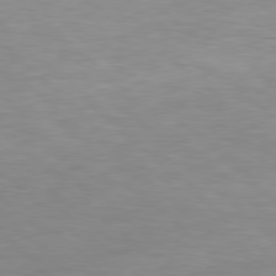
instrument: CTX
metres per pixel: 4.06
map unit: Hpe
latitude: 77.7638
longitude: -125.8772
